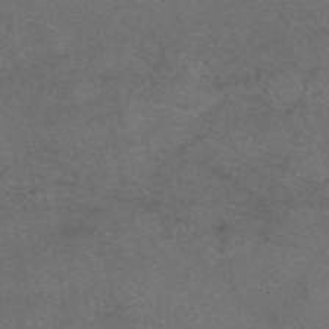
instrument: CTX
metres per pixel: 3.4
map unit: eAb
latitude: 48.4790
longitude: 107.7667
